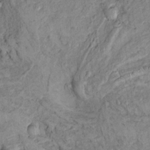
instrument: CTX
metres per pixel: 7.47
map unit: Htu
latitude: -5.6722
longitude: 155.0108
